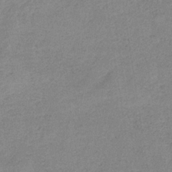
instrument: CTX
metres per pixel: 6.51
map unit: HNb
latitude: -34.0283
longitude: 59.5777
